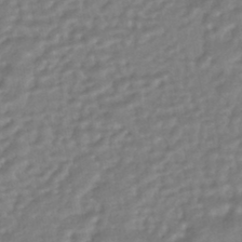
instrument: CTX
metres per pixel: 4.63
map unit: HNhu
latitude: -44.8408
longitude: 93.8611
